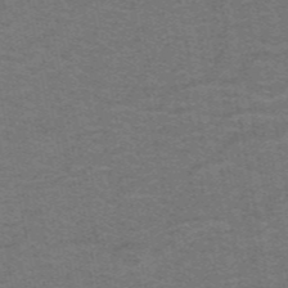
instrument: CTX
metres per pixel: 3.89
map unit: lHb
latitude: -42.6140
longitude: 54.8408
